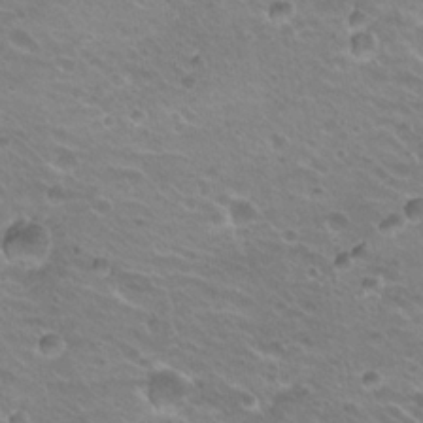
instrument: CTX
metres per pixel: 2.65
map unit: Hto
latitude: 20.6491
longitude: -32.5735
